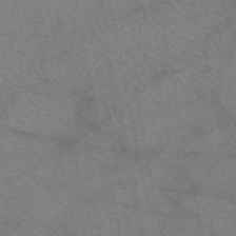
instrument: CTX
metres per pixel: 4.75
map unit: eAb
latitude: 50.5356
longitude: 116.4628
